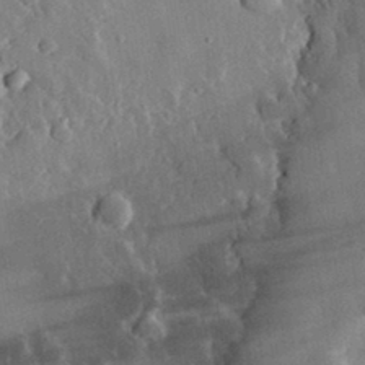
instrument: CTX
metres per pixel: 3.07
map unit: eHh
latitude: 31.2159
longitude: -80.4601
